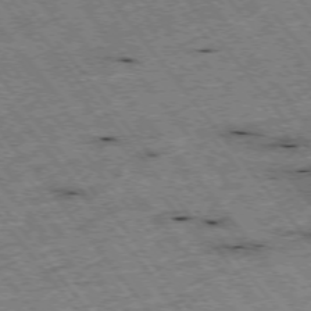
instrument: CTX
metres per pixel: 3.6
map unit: Hpe
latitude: -75.2376
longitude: -21.7639
